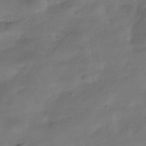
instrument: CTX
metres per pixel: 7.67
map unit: Hve
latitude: -31.5588
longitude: 93.4265
